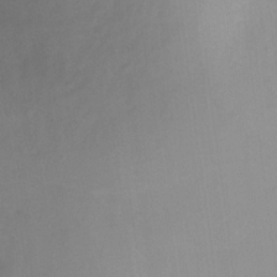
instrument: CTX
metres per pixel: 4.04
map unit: Nhu
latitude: -8.2928
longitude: -42.4034
